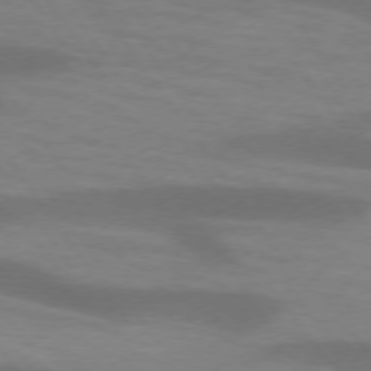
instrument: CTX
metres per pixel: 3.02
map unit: lApd
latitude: 74.2523
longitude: -54.6301
